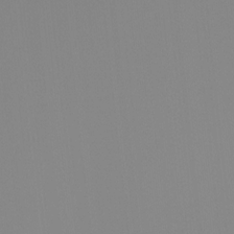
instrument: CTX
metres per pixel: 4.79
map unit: Ht
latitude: -13.2943
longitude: -51.3481
